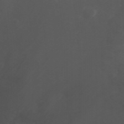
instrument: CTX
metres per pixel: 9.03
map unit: Nhu
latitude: -0.9353
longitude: -78.2523
